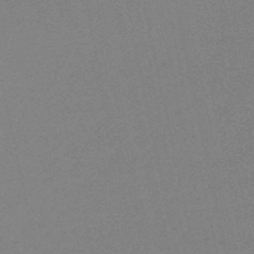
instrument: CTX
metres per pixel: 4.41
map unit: HNb
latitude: -49.2754
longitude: -52.2901
